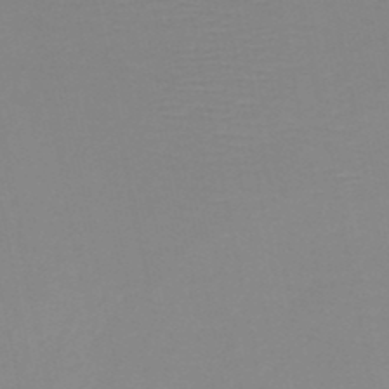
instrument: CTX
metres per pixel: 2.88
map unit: HNb
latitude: -48.8408
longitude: -44.3278
